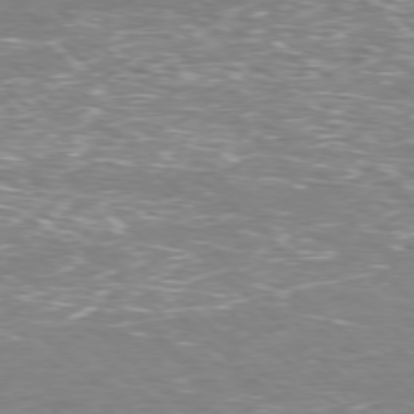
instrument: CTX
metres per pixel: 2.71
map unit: Hpe
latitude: -77.8233
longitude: 15.8045
